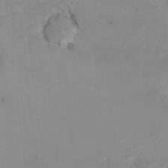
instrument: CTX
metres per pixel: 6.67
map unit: Hto
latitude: 7.6505
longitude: -35.0647
